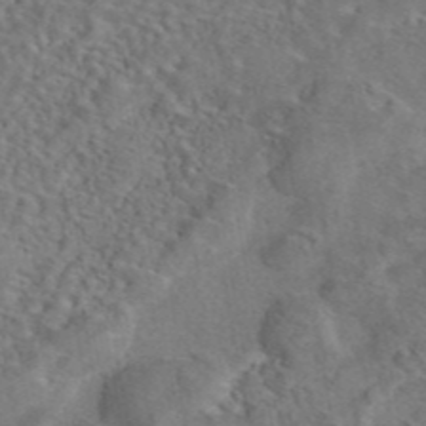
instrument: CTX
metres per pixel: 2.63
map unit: eAb
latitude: 43.5749
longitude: 110.8030
